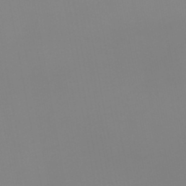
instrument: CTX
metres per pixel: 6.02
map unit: HNb
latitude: -44.9164
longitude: 51.8800
